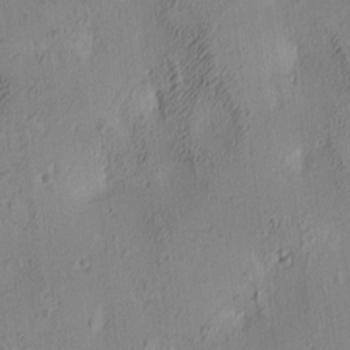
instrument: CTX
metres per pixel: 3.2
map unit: lAa
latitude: 4.6679
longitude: -115.6504
